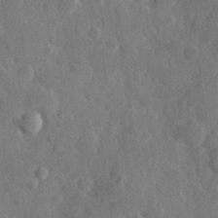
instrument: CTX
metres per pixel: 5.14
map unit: Hve
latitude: 25.1403
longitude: 150.0283
